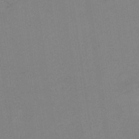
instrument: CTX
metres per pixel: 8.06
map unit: HNb
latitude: -33.1809
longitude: 63.6155
